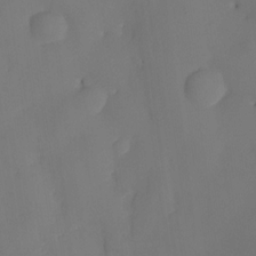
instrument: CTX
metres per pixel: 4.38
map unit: eHh
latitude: -23.8045
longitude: 15.8234
